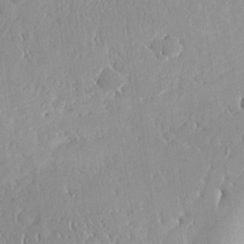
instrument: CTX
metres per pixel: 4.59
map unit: lHvf
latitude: 18.1200
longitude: -114.1010
